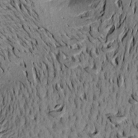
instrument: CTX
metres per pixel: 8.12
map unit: Aa
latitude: 20.4223
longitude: -148.9514
